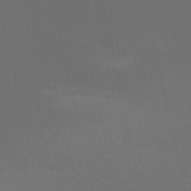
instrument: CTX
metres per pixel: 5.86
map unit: HNb
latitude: -51.2943
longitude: -44.8002
